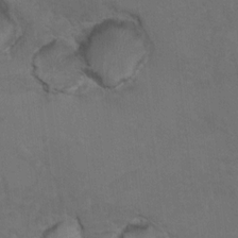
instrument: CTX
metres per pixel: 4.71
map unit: Hto
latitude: 8.9325
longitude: -35.5560
